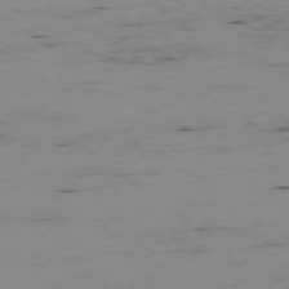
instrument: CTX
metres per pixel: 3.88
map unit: Ap
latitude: -75.1620
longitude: -78.7624
